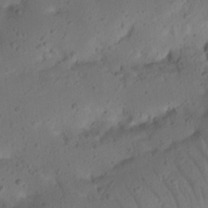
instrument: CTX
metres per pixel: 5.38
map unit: Nhu
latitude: 22.4223
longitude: -72.5357
